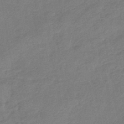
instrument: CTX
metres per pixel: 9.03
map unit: eHb
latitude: -42.7652
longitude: 83.0864
